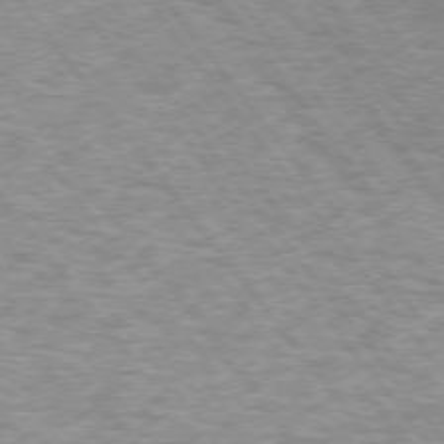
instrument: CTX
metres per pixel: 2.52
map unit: lApd
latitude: 73.5560
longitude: -76.9891
